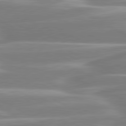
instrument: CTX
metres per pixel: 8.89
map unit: lApd
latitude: 80.7057
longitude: -129.5371
